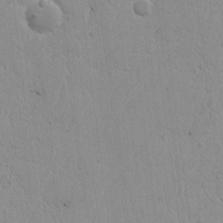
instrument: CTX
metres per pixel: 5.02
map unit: Nhu
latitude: 17.8394
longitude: -73.9717
